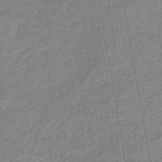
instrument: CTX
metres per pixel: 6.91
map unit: eHb
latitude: -44.3873
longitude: 86.9731
